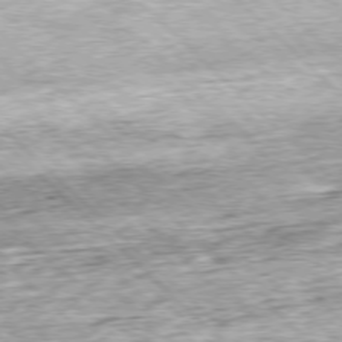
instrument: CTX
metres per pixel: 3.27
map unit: Hpe
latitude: -77.5021
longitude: 13.8989
